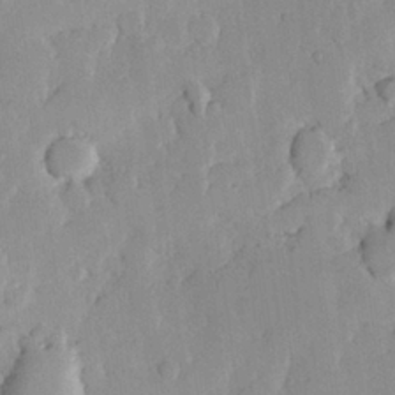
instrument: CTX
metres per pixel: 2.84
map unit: Hve
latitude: 26.2145
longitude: 150.6707
